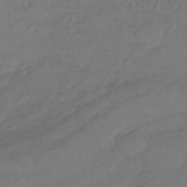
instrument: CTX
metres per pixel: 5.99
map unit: lHb
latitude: -43.4265
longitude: 74.3496
